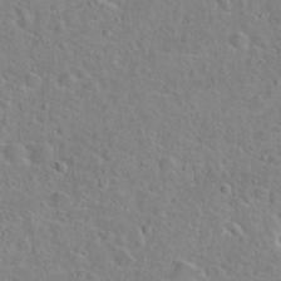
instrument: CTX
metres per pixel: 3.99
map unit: Hto
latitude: 22.3278
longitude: -46.6491
